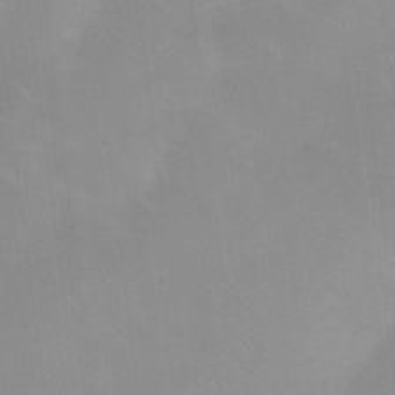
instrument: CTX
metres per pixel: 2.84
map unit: Nhu
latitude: -11.8989
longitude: -40.3656
